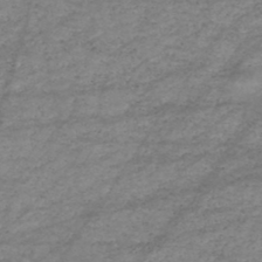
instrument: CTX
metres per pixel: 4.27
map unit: HNhu
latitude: -46.8786
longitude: 28.6330
